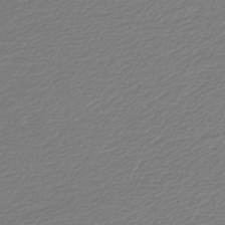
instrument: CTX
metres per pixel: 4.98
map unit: lHb
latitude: -43.4643
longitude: 69.2753
